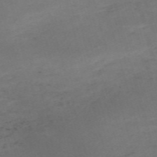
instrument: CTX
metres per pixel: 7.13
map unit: Nve
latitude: -59.6154
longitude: 59.5021
